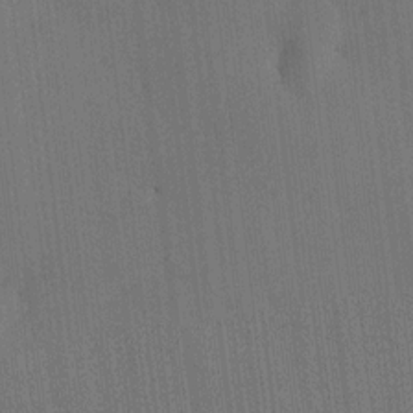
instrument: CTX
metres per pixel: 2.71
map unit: HNhu
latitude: 8.4979
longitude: 15.9745
